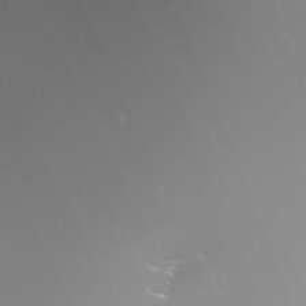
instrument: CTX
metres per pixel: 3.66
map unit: Nhu
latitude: -7.6155
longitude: -76.7246
